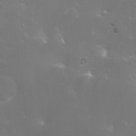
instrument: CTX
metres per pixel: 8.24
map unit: Ht
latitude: -14.6330
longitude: -40.7057
